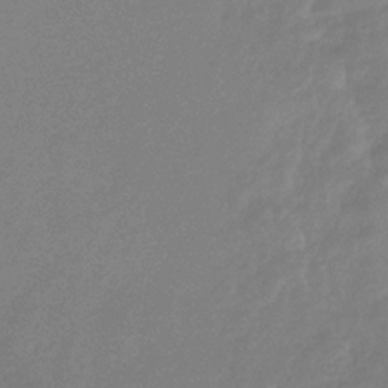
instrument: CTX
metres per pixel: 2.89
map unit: eHb
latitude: -30.5573
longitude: 72.8408
